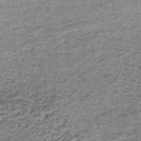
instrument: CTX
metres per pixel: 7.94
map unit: lHb
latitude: -36.9541
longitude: 60.4818
